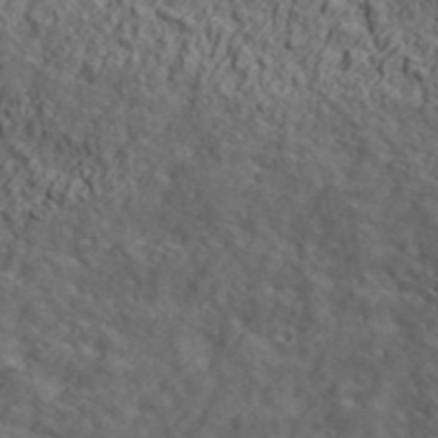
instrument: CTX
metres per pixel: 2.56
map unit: ANa
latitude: 46.7247
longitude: -84.3089
